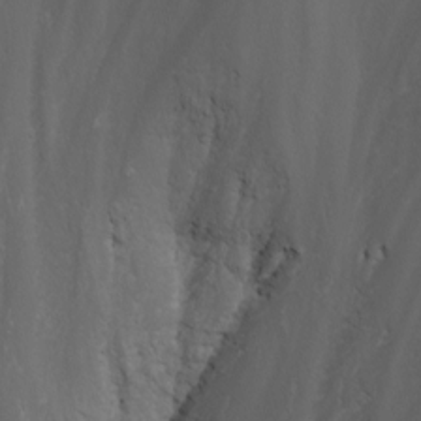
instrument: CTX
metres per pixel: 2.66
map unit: eHh
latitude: -5.6910
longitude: -87.5560
